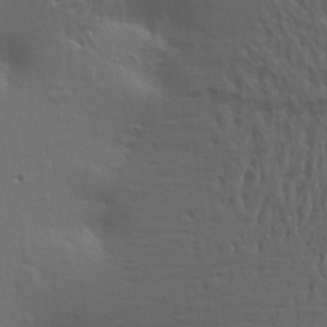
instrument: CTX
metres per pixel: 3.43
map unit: Aa
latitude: 19.3859
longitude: -144.9514
